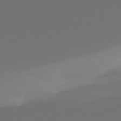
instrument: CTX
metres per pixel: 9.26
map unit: Ap
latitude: -77.3321
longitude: -67.9150
